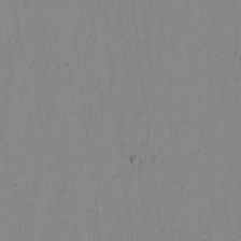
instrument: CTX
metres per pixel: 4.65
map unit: lAvf
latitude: 8.8380
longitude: 167.7667
